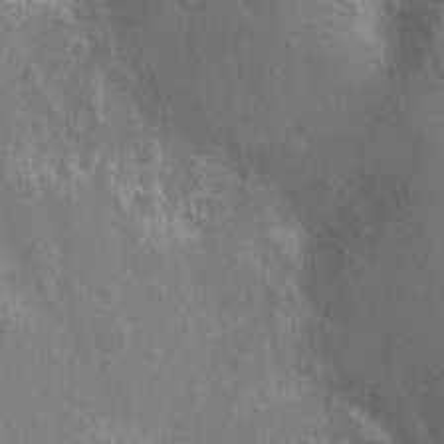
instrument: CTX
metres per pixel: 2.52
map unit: Nhu
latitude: -14.3307
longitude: -25.2914
